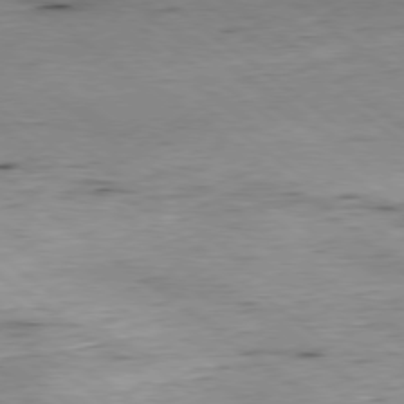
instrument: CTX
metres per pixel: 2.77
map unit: Hpe
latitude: -79.0864
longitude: 10.3306
